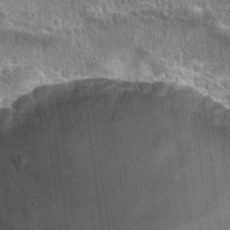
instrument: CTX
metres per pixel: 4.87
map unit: Hto
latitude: 23.7827
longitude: -42.1011
